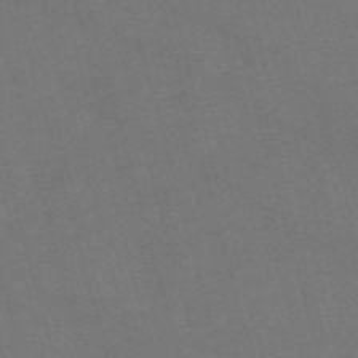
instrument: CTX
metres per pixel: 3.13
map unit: Nve
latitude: -59.1053
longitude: 62.2172
